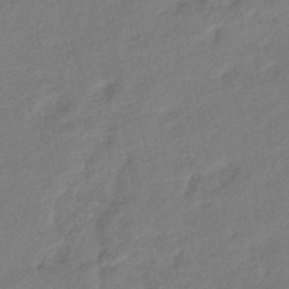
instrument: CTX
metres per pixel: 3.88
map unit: eHb
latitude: -42.3306
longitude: 82.9919
